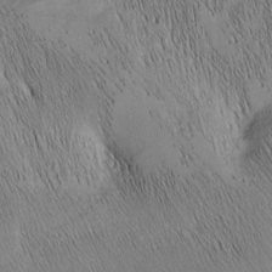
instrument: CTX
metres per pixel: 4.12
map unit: Nhu
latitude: -6.9163
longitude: -152.2145
